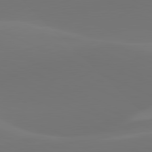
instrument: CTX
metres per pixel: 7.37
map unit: lApd
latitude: 81.7639
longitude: 128.7652
